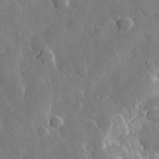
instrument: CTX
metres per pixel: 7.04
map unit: lHvf
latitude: 33.8394
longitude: -87.3859
